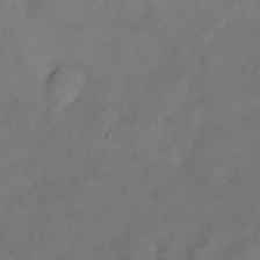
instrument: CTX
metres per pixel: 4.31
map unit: Ht
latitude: 0.5357
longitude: -35.0269
